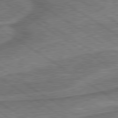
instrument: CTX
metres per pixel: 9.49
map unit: lApd
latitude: 79.8584
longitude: 172.8030
